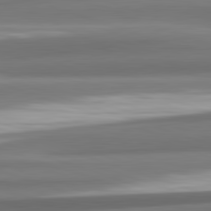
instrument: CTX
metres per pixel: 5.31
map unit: lApd
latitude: 82.5923
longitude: 175.7099
